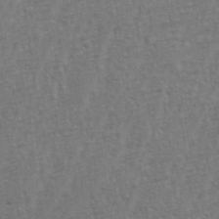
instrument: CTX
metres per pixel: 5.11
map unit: eHh
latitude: 34.6490
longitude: -133.2159
